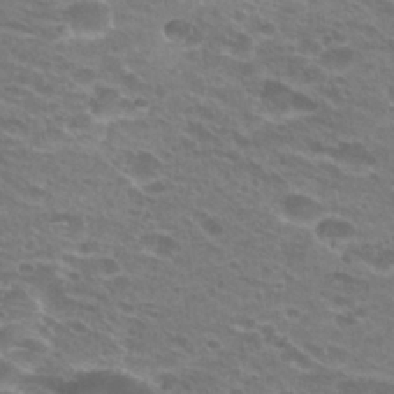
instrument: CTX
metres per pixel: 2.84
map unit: Hto
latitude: 26.0444
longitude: -29.7638
